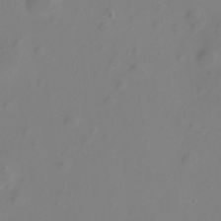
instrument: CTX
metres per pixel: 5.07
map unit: Hto
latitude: -8.0661
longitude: -41.4804
